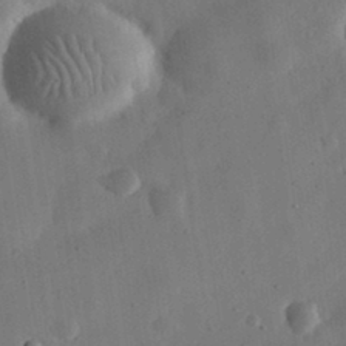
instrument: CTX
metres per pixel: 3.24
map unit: eHh
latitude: 32.5546
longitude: -75.8583
